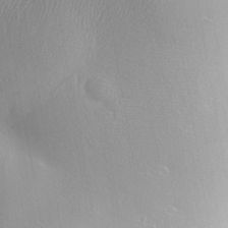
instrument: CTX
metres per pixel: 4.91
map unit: Aa
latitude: 33.0270
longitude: -141.4804
